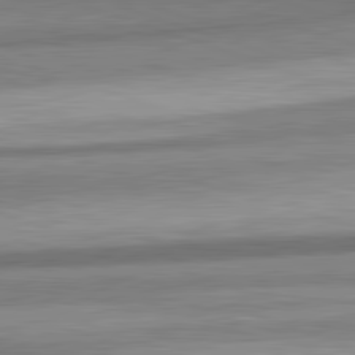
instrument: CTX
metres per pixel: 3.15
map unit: lApd
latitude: 82.4412
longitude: 178.3117
